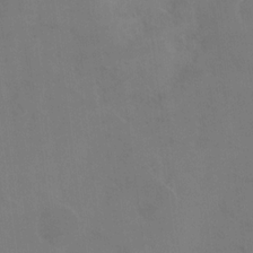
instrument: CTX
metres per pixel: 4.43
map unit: eHh
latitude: 18.1011
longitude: -66.2522
